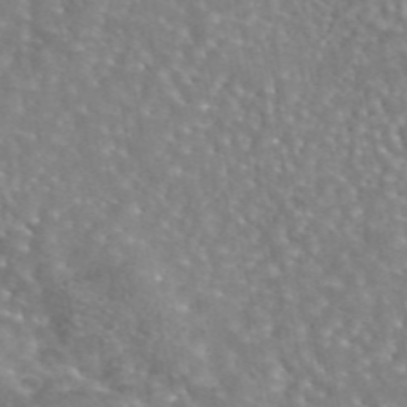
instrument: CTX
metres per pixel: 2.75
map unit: eAb
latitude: 44.8758
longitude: 107.9367
